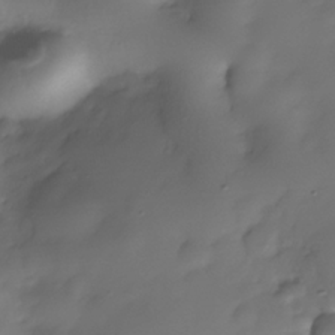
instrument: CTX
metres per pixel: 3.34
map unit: Nhe
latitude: -36.9541
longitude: -117.4049
